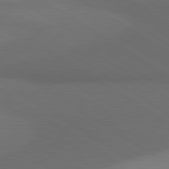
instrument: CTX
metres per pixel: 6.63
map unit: lApd
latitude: 80.9325
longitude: 160.8975
